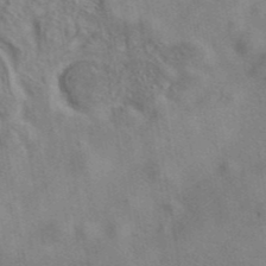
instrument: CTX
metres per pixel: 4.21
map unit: eAb
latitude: 41.6882
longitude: 110.3495
